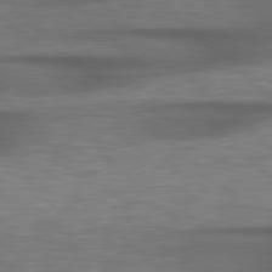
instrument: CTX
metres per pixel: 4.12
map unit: lApd
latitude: 78.9892
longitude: -116.5546
